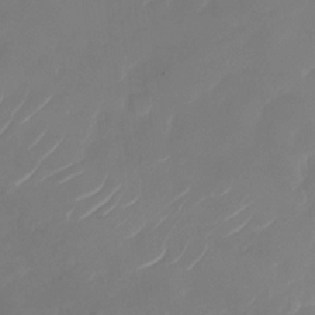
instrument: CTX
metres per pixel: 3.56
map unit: Nhu
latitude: -29.1431
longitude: -71.9150
